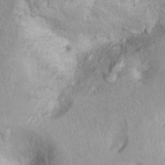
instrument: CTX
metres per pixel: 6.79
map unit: Ht
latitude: 9.3293
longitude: -31.7828
